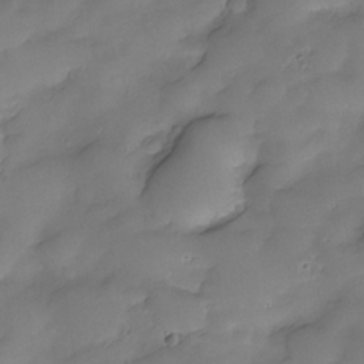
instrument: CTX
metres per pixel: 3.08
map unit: Nve
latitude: -27.3887
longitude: -149.1592
